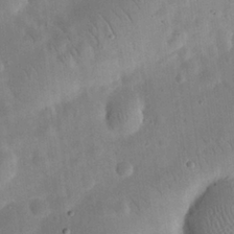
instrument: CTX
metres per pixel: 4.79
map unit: eHh
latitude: 25.6882
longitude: -67.9717
